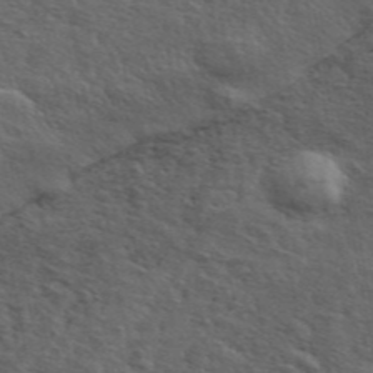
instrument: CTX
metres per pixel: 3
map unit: ANa
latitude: 45.7260
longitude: -84.4601
